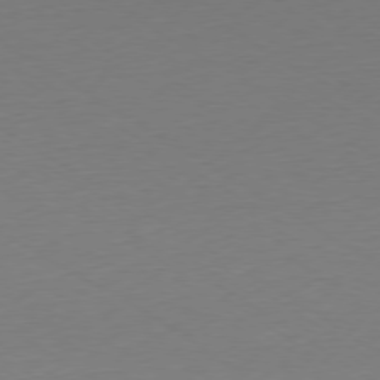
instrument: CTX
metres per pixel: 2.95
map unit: Ap
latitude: -78.1228
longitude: -59.1970
